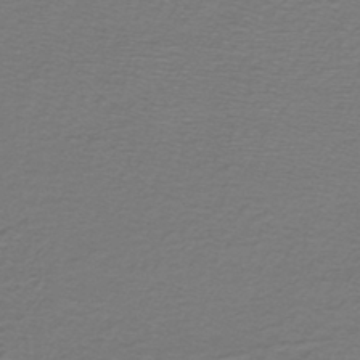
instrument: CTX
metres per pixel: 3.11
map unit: lHb
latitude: -42.8408
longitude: 56.5385
